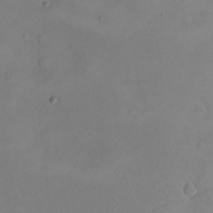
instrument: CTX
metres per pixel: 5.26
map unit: eHh
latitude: -8.5763
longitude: -69.4048
